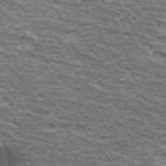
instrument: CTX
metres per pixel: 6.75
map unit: Hto
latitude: 34.4979
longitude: -42.6302
